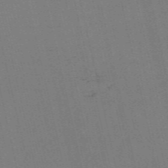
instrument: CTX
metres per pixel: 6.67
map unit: Nve
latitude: -57.7288
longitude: 50.8975
